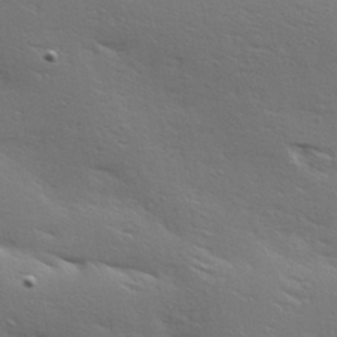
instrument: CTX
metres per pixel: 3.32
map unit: Hve
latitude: 24.3089
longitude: -97.9150
